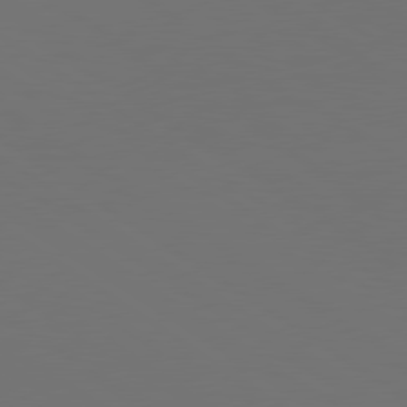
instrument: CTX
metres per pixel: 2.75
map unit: lApd
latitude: 79.7072
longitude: 158.3117
